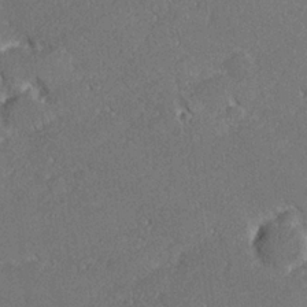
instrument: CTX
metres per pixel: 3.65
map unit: lHvf
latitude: 26.9514
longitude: 140.9731
